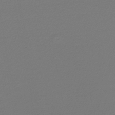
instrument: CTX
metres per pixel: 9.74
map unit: lHb
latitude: -47.1998
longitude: 66.5952
